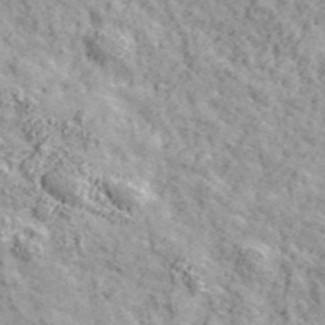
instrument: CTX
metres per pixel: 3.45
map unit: eHh
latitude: 43.7828
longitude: -90.5546
